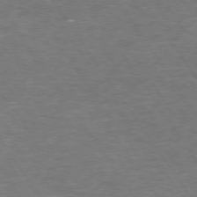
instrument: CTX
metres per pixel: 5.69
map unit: Hpe
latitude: 73.6883
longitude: -125.1025
